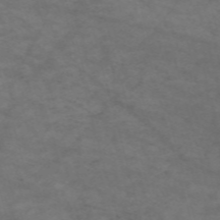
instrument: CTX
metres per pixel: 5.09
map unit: Nve
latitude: -59.5210
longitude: 58.8407
